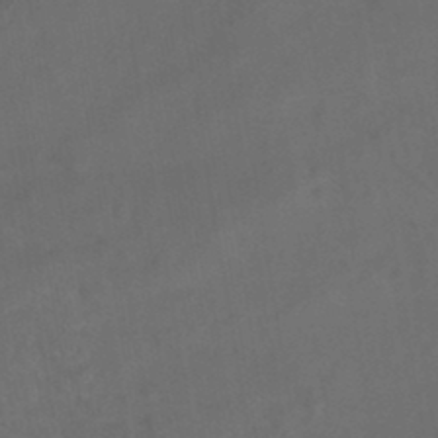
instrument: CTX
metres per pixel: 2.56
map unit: HNb
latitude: -44.7085
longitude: -37.1403
